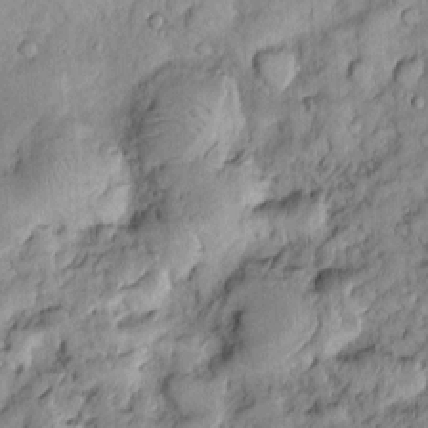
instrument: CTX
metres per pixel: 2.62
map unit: Htu
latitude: -6.2550
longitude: 158.5952
